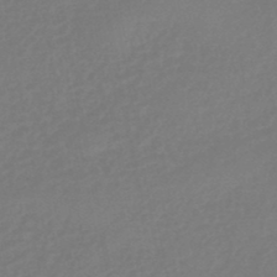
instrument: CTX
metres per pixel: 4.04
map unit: eHb
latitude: -46.4062
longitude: 84.4817
